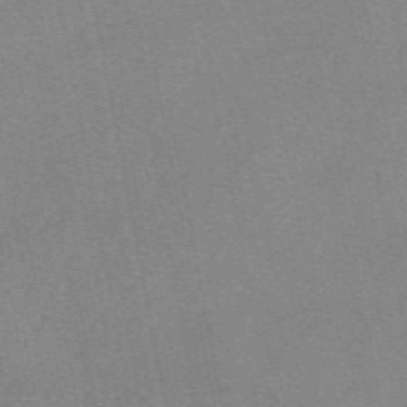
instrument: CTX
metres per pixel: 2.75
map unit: eAb
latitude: 49.4993
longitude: 103.7856
